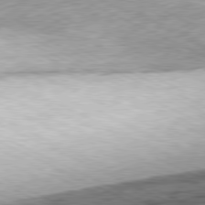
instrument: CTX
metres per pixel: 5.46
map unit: Hpe
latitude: -81.2943
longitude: 10.6708
